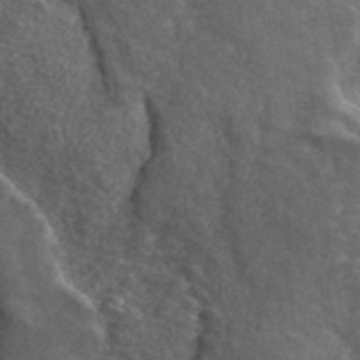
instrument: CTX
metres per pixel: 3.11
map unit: ANa
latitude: 44.7246
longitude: 39.5021
